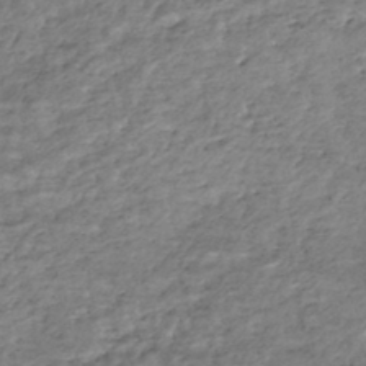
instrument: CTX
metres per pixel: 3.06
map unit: HNhu
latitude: -44.3873
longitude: 102.2362
